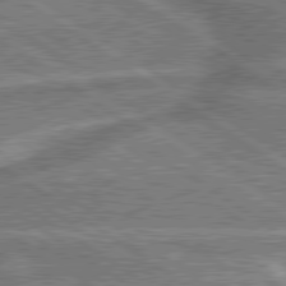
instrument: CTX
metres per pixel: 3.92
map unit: lApd
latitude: 79.8961
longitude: 175.4454
